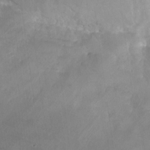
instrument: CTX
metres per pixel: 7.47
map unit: Nhu
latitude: -28.1228
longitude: -63.4616
